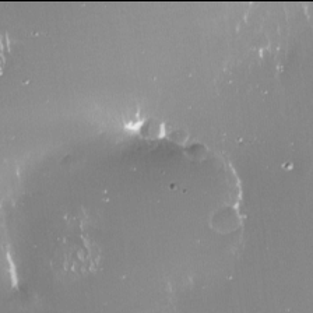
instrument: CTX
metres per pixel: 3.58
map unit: Nve
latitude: -18.0094
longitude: -60.1200
